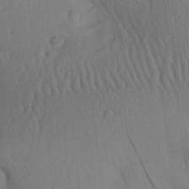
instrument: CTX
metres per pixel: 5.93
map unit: Aa
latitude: 26.9892
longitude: -136.6302
